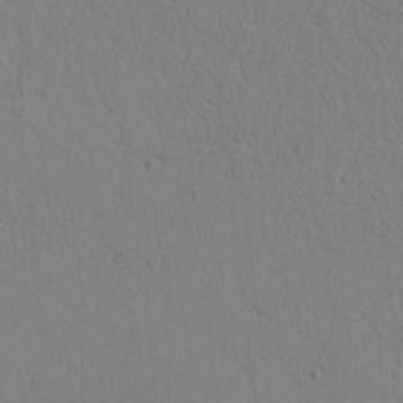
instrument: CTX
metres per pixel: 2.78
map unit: Htu
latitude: -0.3307
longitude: 171.1242
